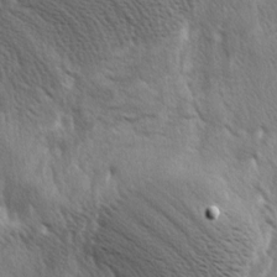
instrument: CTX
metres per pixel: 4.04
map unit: lAa
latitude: -4.6329
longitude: -125.6694
